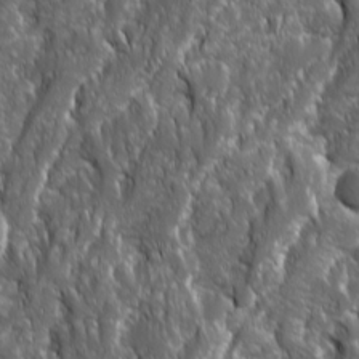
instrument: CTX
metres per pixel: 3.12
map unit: Ave
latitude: 15.8773
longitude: -133.4049
